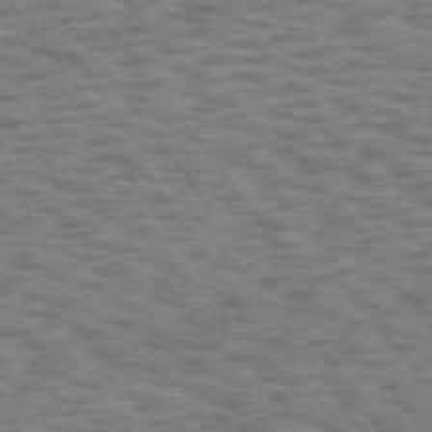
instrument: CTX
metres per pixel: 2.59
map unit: Hpe
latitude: 75.1403
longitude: -134.3089
